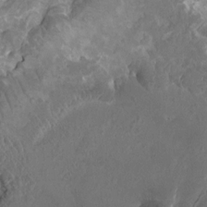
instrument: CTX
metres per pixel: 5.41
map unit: HNhu
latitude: 4.5924
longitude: -2.2711
